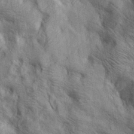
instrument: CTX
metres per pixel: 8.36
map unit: lAa
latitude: 19.1781
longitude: -139.5938
